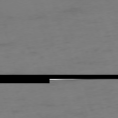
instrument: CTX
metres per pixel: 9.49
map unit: Ap
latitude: -75.5399
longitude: -73.5183
